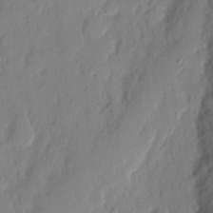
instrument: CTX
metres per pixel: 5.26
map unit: eHh
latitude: 3.4426
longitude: -76.9324
